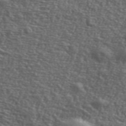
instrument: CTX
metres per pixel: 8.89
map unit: lHvf
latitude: 41.8583
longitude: -88.3657
